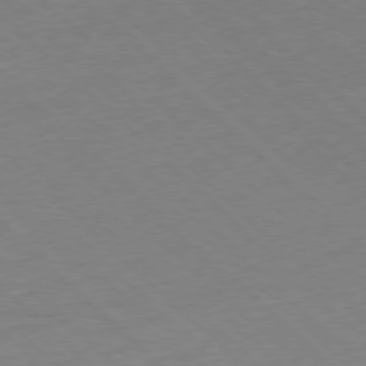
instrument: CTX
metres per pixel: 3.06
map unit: Hpe
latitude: -78.0472
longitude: 13.2376
